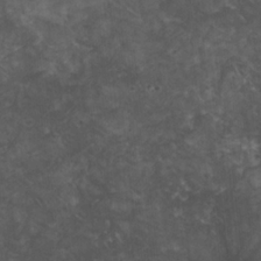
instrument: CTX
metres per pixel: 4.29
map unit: HNhu
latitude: 2.8569
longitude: 4.0850
